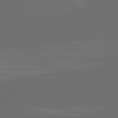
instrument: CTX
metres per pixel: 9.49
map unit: lApd
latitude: 81.9717
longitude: -165.2159
